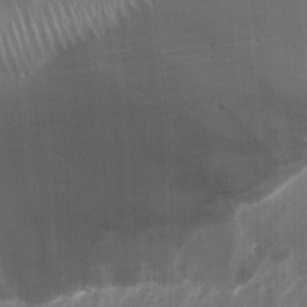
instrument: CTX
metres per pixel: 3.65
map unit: Nhu
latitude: 25.0647
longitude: -60.9513
